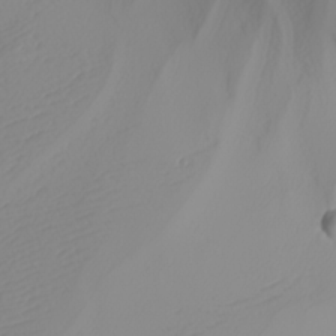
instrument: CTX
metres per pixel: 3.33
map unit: Nhu
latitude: -5.5399
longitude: -93.2348
